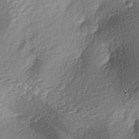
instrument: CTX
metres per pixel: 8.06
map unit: lAa
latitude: -3.8422
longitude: -127.7828
